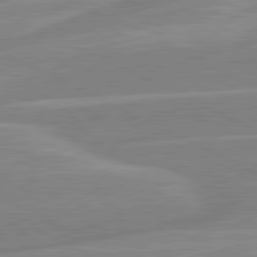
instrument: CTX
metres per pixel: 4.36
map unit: lApd
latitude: 80.8569
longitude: -125.1781
